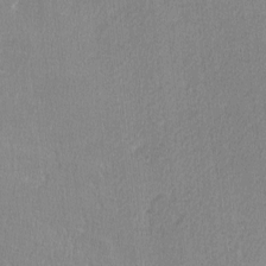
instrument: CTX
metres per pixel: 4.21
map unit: lHvf
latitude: -12.3117
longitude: -100.8947
